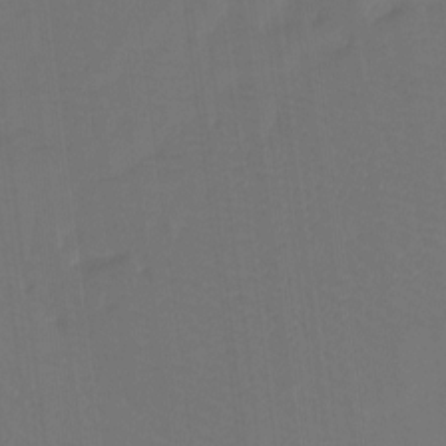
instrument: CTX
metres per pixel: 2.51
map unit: Htu
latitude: -13.4832
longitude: -46.4412
